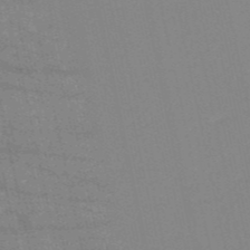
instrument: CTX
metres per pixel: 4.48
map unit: HNb
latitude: -53.7099
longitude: -39.4615
